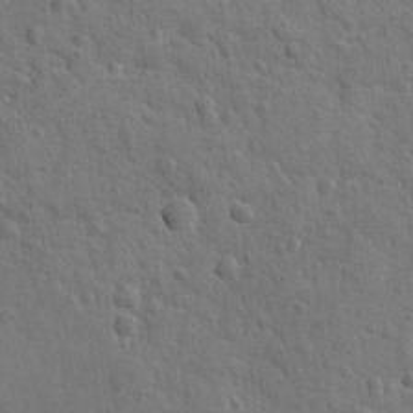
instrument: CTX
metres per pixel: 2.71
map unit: lAvf
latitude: -8.3873
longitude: -120.1578
